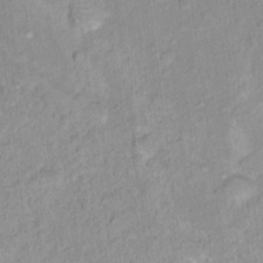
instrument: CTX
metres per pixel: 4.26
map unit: Nhu
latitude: 16.4790
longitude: -32.1200
